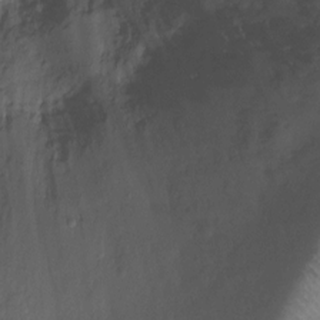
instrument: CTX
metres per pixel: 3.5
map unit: Ht
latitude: -8.7652
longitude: -21.1214
